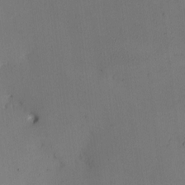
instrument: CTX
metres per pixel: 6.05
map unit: eHh
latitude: -2.3306
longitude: -73.7450
